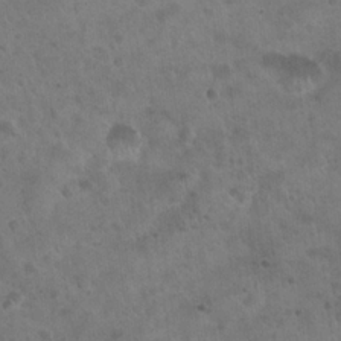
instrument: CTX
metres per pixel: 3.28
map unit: Hto
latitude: 22.1578
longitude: -54.3656
